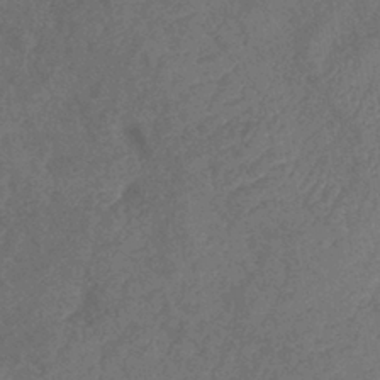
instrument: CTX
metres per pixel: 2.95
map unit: eHb
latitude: -39.8423
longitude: 77.4265
